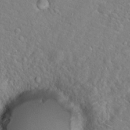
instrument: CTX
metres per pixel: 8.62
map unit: Hto
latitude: 19.8205
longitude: -44.6679
